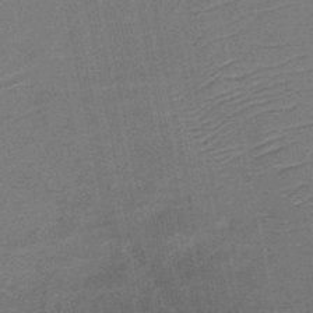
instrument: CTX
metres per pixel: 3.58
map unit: HNb
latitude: -49.0487
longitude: -45.3292
